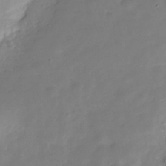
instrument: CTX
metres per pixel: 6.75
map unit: Hve
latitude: -30.7841
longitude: 92.1984
